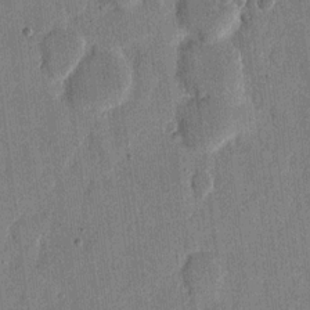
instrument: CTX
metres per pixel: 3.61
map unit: eHh
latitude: 13.3293
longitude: -68.4412
